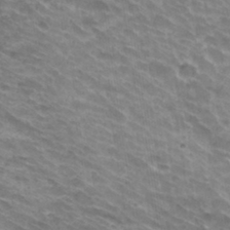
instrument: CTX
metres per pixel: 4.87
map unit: Hto
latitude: 33.4804
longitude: -42.3089
